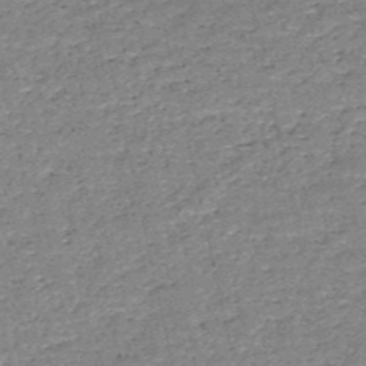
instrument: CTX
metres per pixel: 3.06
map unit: HNb
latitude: -52.9919
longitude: -40.5545
